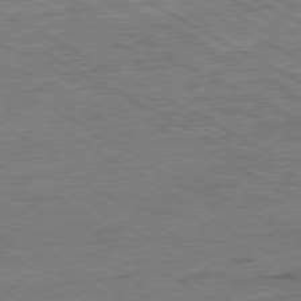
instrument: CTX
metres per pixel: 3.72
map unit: Ap
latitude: -80.4062
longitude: -78.9514
